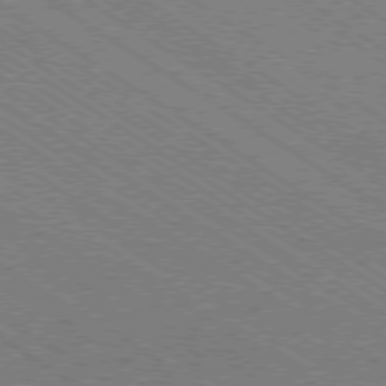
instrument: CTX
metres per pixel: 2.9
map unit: Ap
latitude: -79.2376
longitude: -79.2159
